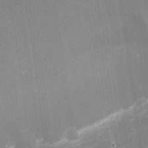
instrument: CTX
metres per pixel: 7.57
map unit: eHh
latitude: -1.9556
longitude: -80.6868
